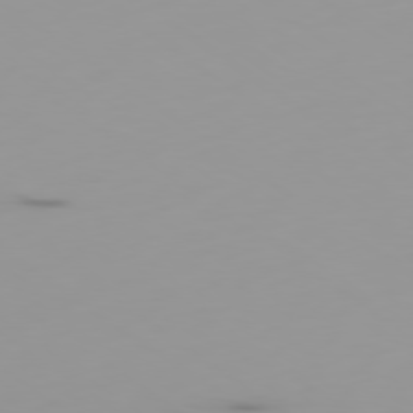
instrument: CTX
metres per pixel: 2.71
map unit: Ap
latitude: -79.5399
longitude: -69.8772
